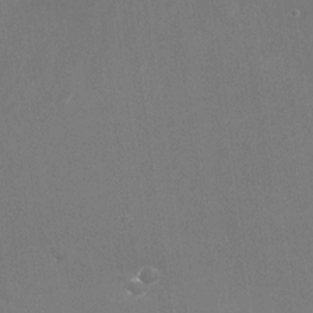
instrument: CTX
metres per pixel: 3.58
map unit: Nhu
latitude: -24.9164
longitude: -72.0822
